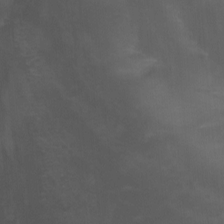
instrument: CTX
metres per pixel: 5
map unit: Nhu
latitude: -12.9353
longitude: -65.5938
